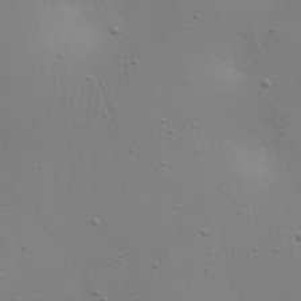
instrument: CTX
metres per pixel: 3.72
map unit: eHh
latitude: 23.1403
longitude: -69.1592
